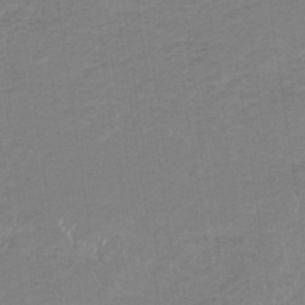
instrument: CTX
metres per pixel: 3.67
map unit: lHb
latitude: -33.9367
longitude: 68.9163
